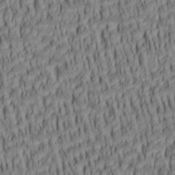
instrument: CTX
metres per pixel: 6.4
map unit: lAa
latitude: 5.6883
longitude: -115.2348
